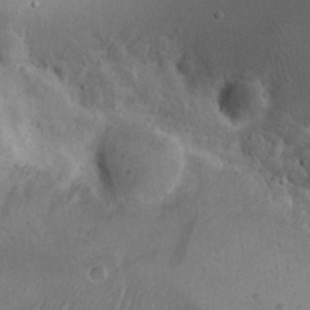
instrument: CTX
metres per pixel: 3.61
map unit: eHh
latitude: 22.9136
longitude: -68.1200
